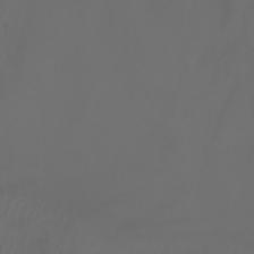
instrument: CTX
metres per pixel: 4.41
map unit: Nhu
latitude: -7.4265
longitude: -85.5182
